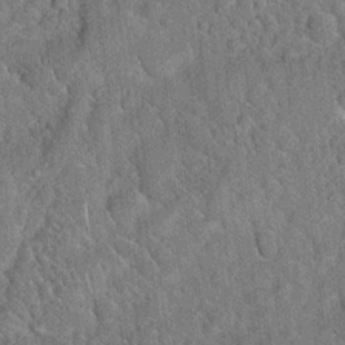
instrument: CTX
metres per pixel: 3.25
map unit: Hto
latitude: 19.5371
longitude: -52.3090
